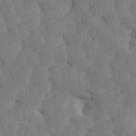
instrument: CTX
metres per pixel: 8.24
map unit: HNhu
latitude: -1.9745
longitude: 14.3307
